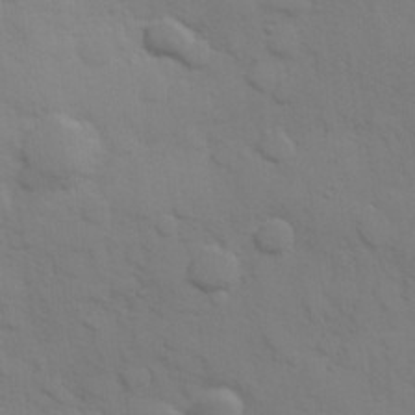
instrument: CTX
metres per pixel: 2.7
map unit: Hve
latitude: 25.7827
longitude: 148.2740
